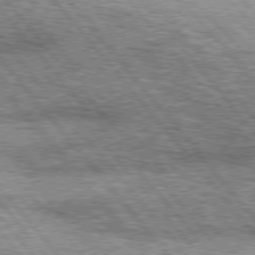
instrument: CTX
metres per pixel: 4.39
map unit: lApd
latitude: 76.4223
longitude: -73.6316
